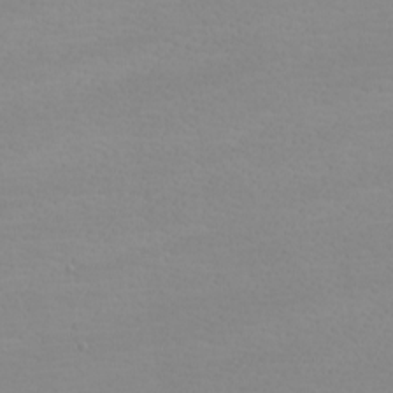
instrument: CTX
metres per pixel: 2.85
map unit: eHh
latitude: -5.8611
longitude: -86.5734
